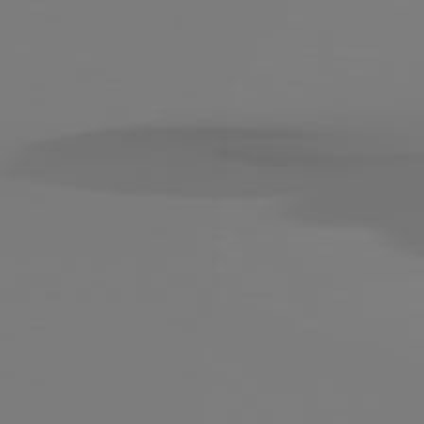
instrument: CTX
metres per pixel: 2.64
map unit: Hpe
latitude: 78.5168
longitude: -136.4979
